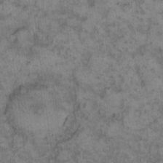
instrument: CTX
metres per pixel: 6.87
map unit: eHh
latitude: 13.4427
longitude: -64.4601
